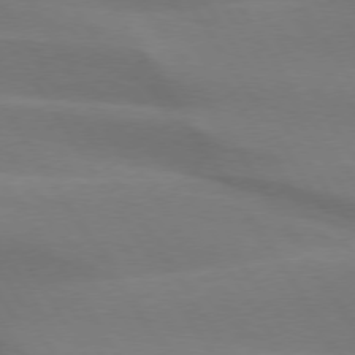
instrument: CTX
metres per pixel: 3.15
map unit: lApd
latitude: 74.8569
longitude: -66.3089
